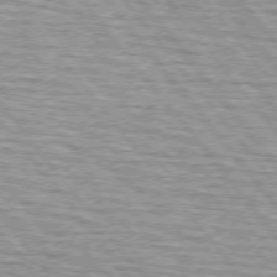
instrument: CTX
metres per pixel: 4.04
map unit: lApd
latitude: 74.9892
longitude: -76.4790
